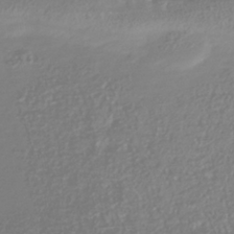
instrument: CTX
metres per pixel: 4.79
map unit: Nhu
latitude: -41.0675
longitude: -84.3656
